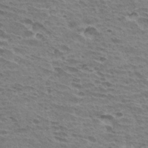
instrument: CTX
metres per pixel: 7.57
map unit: Hto
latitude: 31.7828
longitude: -40.7624
